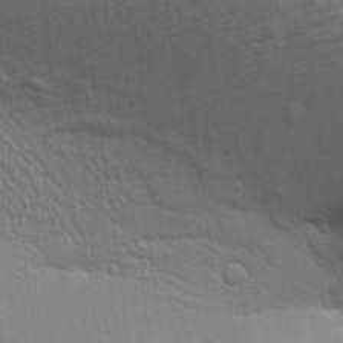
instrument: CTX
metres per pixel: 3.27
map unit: Aa
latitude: 27.0081
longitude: -136.8191
